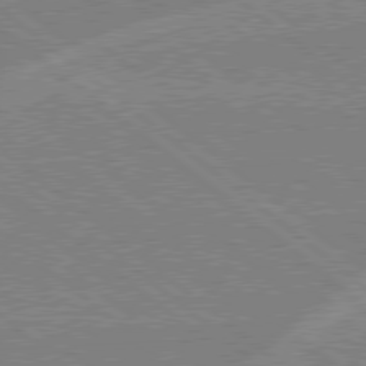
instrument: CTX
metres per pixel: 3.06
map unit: Hpe
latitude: 78.6113
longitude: -160.2333
